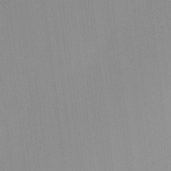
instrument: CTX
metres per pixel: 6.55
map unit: lHvf
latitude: -13.1620
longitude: -103.2915
